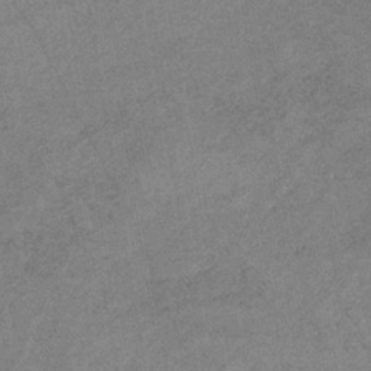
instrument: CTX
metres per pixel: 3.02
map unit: HNb
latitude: -32.1228
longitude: 61.8989
